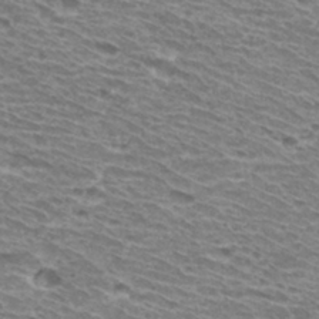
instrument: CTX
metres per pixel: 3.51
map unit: Hto
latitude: 31.6694
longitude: -42.2145
